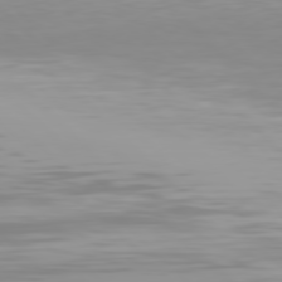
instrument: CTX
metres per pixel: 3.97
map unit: Hpe
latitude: 77.7260
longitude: -172.8946
